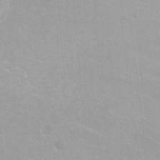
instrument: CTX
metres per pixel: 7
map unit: Nhu
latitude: -8.0661
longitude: -43.4049
